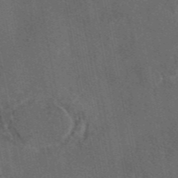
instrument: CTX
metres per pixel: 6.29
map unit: eAb
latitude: 46.6491
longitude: 108.4440
